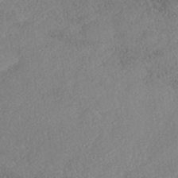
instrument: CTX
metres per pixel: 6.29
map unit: Nhe
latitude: -41.0675
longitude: -110.8758
